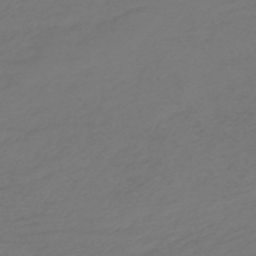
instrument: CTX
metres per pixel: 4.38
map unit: HNb
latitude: -47.6344
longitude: 55.5399
